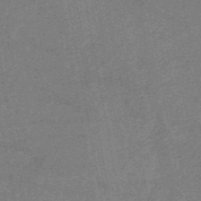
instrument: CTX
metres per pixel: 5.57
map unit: HNb
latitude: -52.8408
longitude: -48.2334
